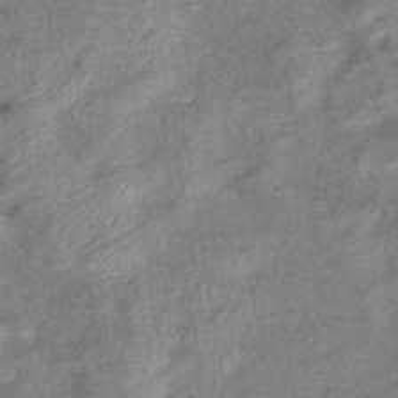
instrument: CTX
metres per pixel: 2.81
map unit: eHb
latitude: -38.3118
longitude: 77.4454
